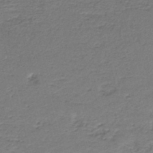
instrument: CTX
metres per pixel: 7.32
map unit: HNb
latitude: -44.5763
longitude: 51.0864
